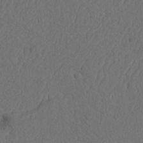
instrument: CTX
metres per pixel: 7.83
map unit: Nhu
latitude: 22.0822
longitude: -74.1389
